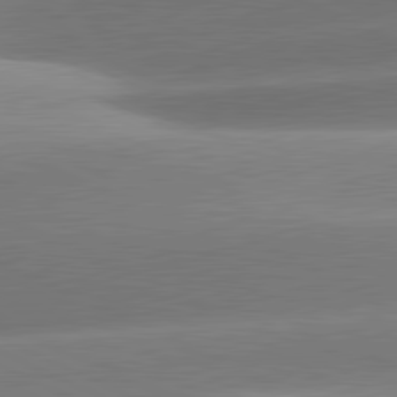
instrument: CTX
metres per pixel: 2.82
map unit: lApd
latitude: 81.3859
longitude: -159.8394
